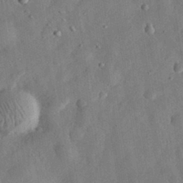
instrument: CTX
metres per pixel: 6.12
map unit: eHh
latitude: 31.1026
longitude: -76.2711
